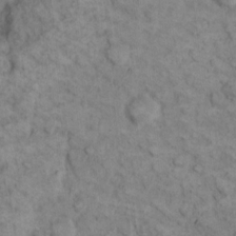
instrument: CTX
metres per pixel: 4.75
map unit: eHh
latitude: 12.8191
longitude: -64.7435
